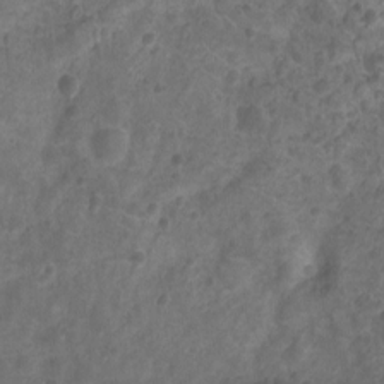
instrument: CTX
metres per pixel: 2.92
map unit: Nhu
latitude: -10.2173
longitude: -21.2726
